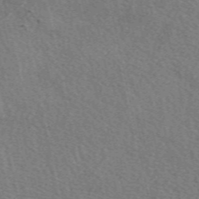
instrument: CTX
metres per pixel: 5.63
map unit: eAb
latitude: 50.4034
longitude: 116.6518
